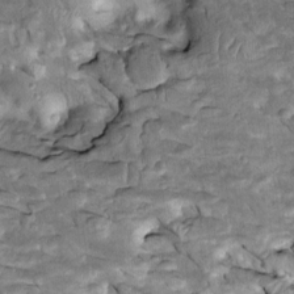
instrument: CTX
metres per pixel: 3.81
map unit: Htu
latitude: -2.3306
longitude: 149.0487
